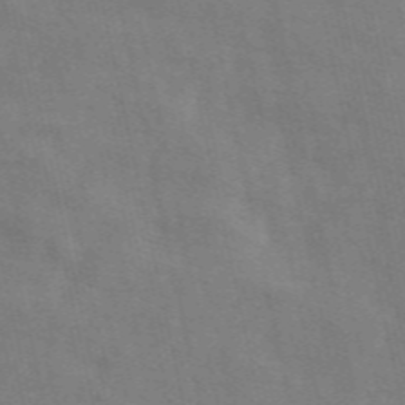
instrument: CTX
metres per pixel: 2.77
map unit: ANa
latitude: 49.8394
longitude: -79.6316
